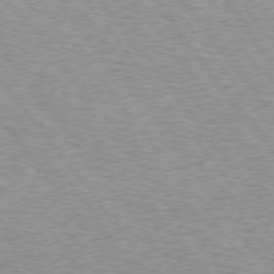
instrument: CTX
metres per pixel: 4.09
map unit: lApd
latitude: 74.6113
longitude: -76.4979
